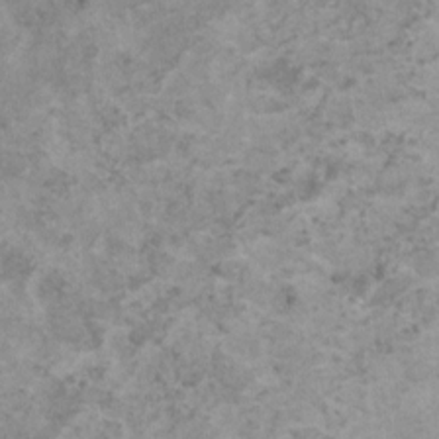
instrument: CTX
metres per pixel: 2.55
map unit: HNhu
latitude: 1.2348
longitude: 3.6721
